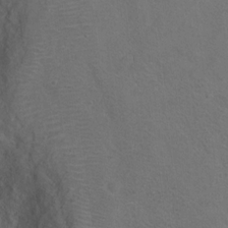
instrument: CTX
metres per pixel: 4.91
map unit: Hto
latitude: 9.1592
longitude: -30.6491
